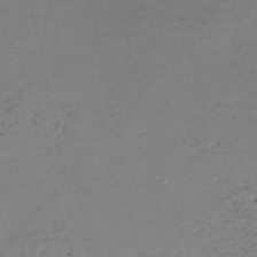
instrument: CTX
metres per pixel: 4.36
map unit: HNb
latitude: -50.7274
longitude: -54.0822
